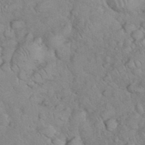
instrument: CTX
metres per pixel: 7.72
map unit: eHh
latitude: 36.3467
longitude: -64.2145
